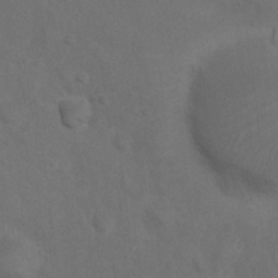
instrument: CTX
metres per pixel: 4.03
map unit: Nhu
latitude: 8.6869
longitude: -24.5734
